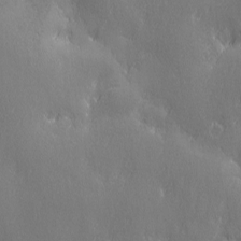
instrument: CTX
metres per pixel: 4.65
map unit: Ave
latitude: 2.2711
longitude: -112.9136
